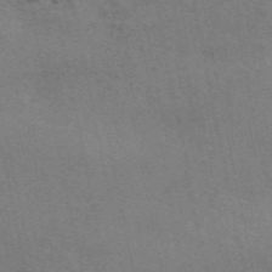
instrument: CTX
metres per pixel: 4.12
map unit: ANa
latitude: 50.1200
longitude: -81.1592
